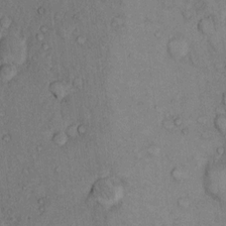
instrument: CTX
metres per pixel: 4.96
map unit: Hto
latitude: 9.7639
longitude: -59.1970
